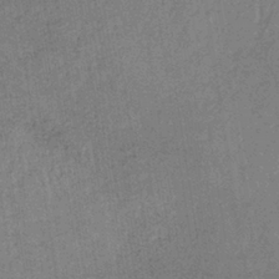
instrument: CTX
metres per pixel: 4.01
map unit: lHb
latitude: -35.6344
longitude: 68.6329
